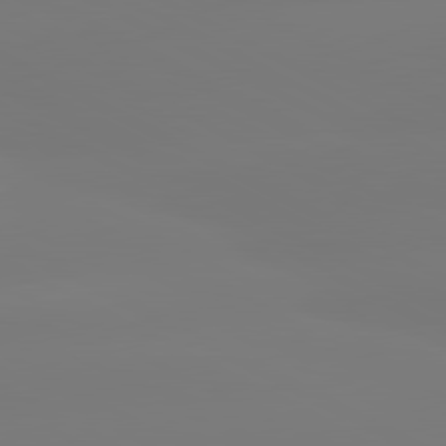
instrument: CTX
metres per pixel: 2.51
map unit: lApd
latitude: 80.9703
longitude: -156.1577
